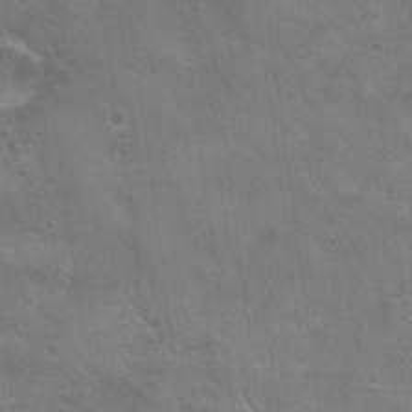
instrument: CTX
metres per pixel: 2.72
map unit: Hto
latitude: 21.7639
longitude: -43.3104
